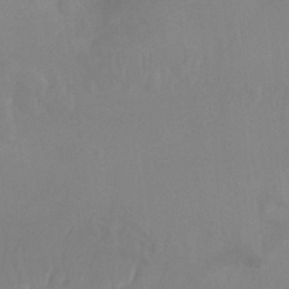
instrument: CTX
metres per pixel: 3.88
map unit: Nhu
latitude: -13.3699
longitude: -66.2522
